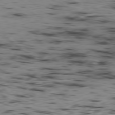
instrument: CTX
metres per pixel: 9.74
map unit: Hpe
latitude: -78.8786
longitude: 12.3873
